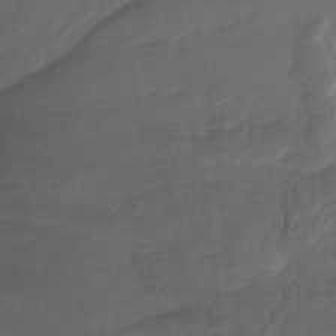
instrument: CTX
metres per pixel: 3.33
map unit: HNhu
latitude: -27.5210
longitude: 74.8030
